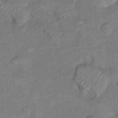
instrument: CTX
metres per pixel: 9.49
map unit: Hto
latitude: 7.8772
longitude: -37.1592
